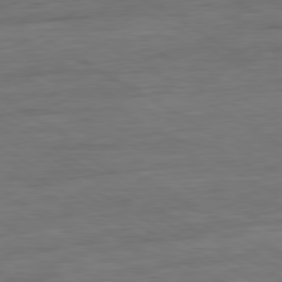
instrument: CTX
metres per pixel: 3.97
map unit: Ap
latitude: -81.0487
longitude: -79.0459
